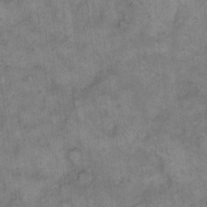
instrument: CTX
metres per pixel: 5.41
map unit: eHh
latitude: 13.9717
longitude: -65.1592
